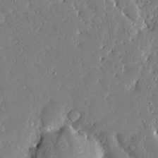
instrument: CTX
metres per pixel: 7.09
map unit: Ave
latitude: 16.4601
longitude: -140.8569
